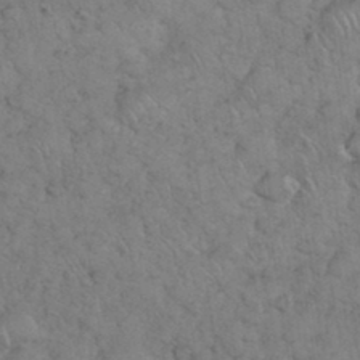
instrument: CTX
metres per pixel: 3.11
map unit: eHh
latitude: 35.4237
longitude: -64.5735
